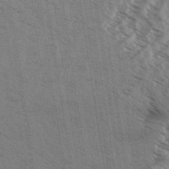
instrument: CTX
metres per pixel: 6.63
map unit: Aa
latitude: 32.5168
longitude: -139.7072
